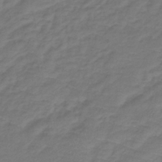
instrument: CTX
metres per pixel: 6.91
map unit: lHb
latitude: -39.4266
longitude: 72.2550
